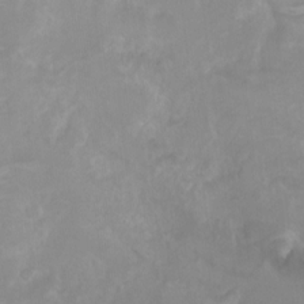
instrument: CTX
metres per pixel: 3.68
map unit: Nhu
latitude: 3.0458
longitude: -24.6301
